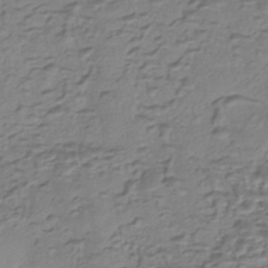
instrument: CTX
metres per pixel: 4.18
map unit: eHh
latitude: -43.3509
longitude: 120.0094
